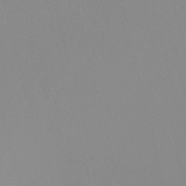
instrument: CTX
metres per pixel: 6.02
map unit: Nve
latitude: -57.5588
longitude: 59.8611
